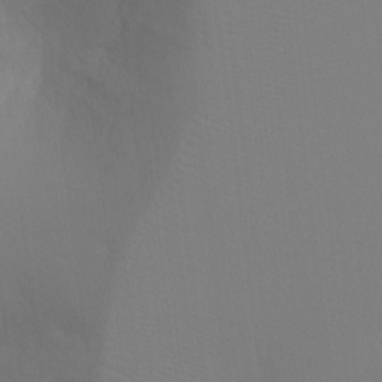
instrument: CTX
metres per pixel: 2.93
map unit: Ht
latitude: -8.1228
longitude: -28.6679
